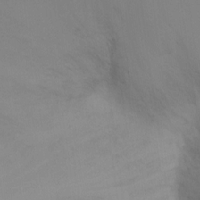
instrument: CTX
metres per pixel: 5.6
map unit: Ht
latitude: -4.9541
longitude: -26.1578
